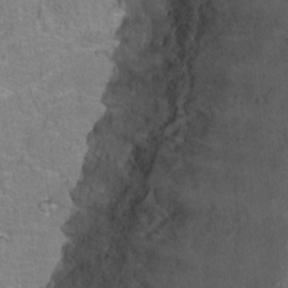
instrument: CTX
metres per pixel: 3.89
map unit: Hto
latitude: 17.5749
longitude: -36.7624
